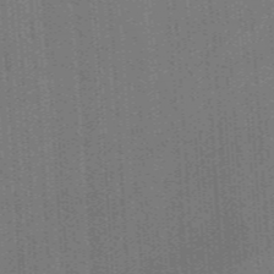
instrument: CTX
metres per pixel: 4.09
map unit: ANa
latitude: -38.3306
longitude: 94.8786
